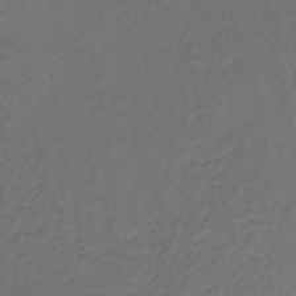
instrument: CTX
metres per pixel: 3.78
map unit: lHb
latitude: -38.9353
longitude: 70.8030
